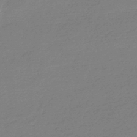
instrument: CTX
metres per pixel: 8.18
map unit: HNhu
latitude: -45.5588
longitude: 93.5966
